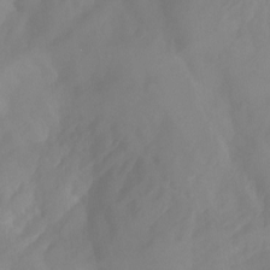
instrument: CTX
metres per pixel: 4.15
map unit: Aa
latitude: -13.2943
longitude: -59.1214
